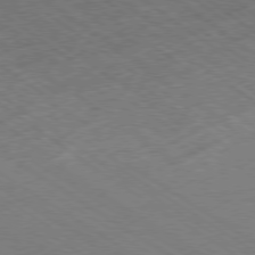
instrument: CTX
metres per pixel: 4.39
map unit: Ap
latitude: -79.4832
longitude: -52.5357
